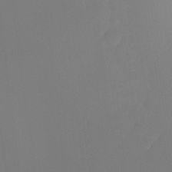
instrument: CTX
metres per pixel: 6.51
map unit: Hto
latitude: -8.0850
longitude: -51.0269
